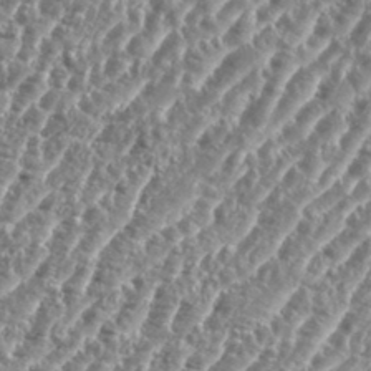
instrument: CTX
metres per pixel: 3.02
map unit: eHh
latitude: 35.1214
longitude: -135.1214
